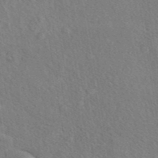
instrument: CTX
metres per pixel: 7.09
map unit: eAb
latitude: 42.1767
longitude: 111.1053
